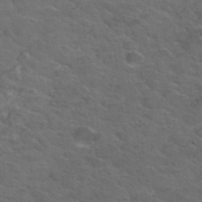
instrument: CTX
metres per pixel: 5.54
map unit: Hto
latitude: 34.6112
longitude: -51.5182
